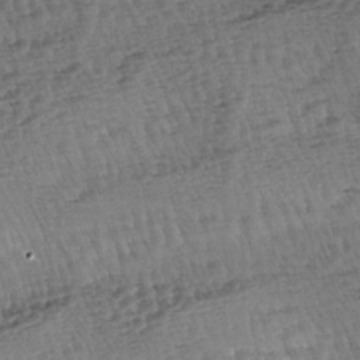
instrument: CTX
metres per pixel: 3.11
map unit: lAa
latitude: -3.7666
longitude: -122.8191
